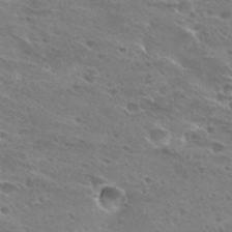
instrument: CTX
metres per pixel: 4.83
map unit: Hto
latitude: 28.1767
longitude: -39.7638
